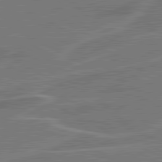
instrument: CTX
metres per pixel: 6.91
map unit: lApd
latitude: 81.2348
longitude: 121.5777
